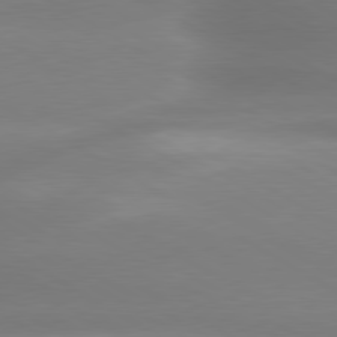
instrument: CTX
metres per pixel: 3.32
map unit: lApd
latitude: 80.2145
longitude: -138.3845
